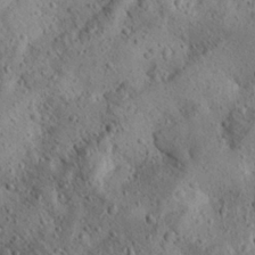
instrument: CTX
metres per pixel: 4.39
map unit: Aa
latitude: 24.5734
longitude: -144.2144
